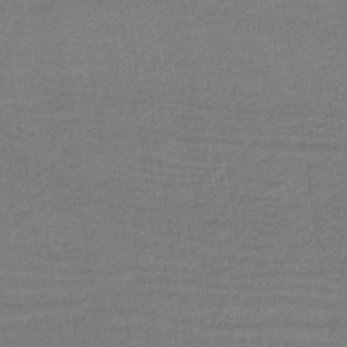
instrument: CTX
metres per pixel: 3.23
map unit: HNb
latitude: -38.1984
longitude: 54.7085
